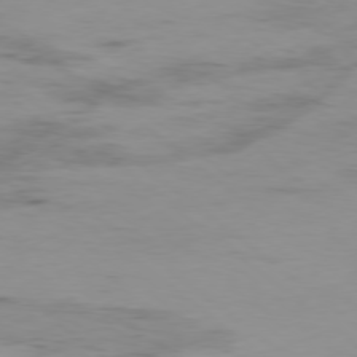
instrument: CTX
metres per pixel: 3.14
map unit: Hpe
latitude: -78.5762
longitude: 13.4643
